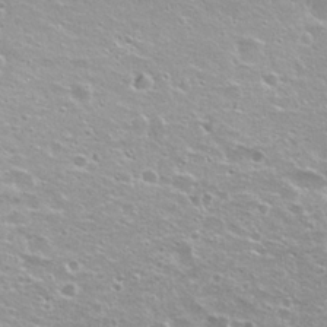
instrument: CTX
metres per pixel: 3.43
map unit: Hto
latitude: 20.9703
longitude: -33.5371
